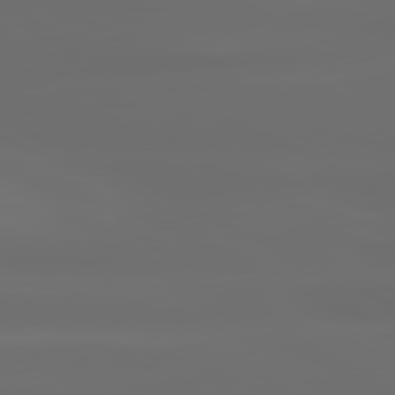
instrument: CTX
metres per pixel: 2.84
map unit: lApd
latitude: 80.8002
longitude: -136.2901
